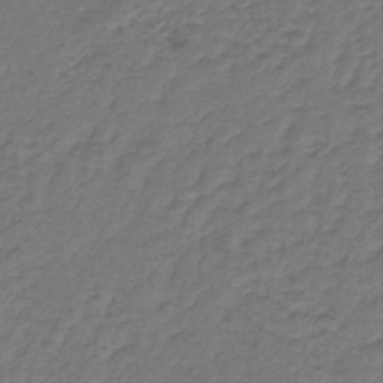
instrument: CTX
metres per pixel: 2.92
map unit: lHb
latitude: -43.0675
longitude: 62.1039
